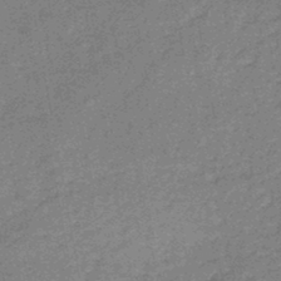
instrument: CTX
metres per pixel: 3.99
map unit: HNb
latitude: -45.4077
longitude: -36.7246
